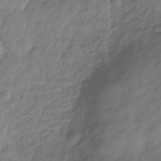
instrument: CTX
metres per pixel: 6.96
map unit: Hve
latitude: -31.1431
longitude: 91.0298
